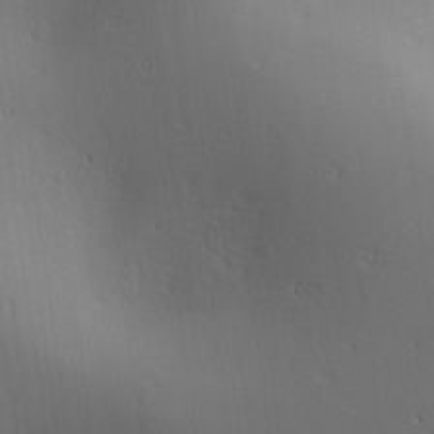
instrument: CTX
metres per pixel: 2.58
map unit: Ave
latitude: 1.8961
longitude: -115.3292
